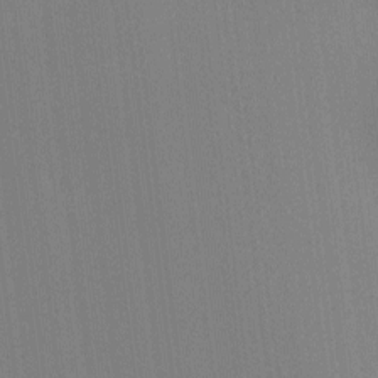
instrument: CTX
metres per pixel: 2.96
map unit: lAa
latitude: -5.9556
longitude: -122.3656
